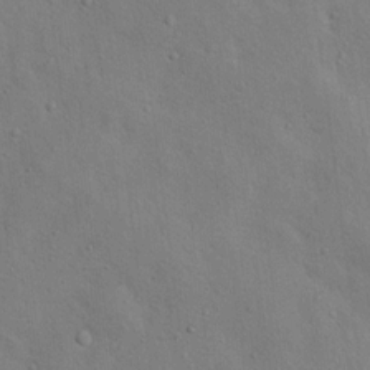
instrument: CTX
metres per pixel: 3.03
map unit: Nhu
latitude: 12.8947
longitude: -26.6869
